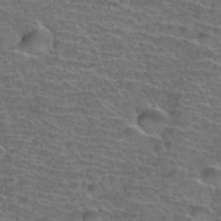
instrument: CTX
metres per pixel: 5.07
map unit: Hto
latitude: 37.3293
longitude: -43.7828
